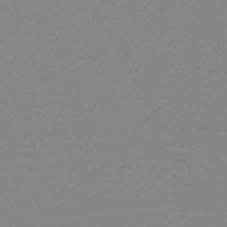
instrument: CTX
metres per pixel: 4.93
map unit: eHh
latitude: -6.0661
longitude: -85.0836
